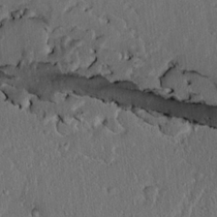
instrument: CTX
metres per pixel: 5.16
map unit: lAvf
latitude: 7.4993
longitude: 167.9745
